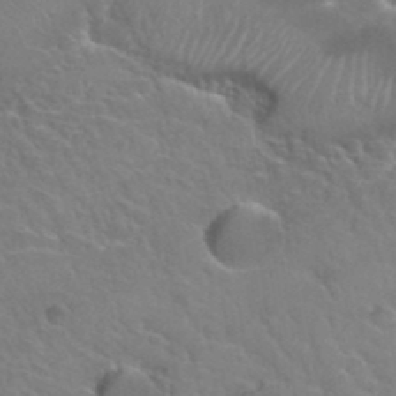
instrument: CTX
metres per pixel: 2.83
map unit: Hto
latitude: 36.2334
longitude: -47.4238
